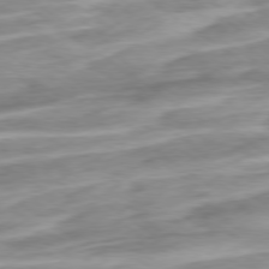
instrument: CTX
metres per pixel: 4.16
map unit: Hpe
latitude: -79.1431
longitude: -17.4615
